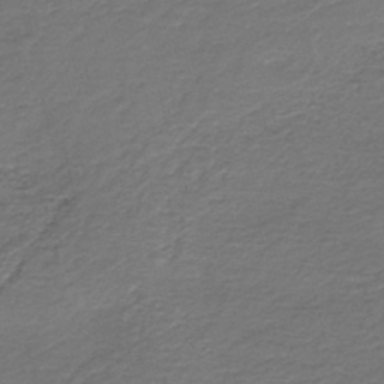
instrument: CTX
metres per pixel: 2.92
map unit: HNb
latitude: -43.3131
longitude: 50.7652
